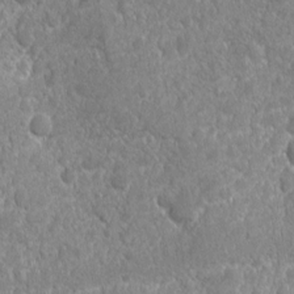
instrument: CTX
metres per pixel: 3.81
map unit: Ave
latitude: -10.6896
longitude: -120.2334
